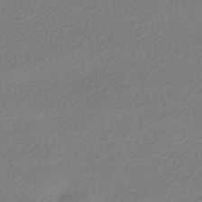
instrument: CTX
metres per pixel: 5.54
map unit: HNhu
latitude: -41.3698
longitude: 97.1620
